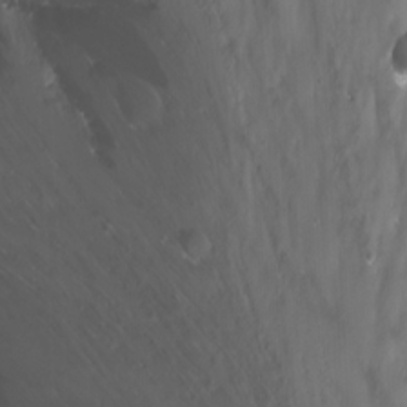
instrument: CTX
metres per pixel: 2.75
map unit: Nhu
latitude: -12.2362
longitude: -62.1011
